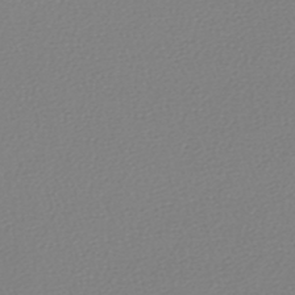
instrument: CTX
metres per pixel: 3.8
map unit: lHb
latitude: -45.1998
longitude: 76.1417
